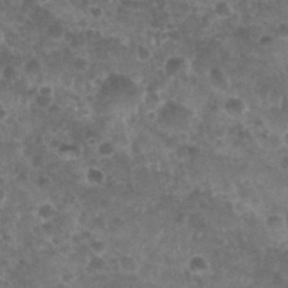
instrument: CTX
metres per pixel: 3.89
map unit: Nhu
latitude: 28.6490
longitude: -55.2159
